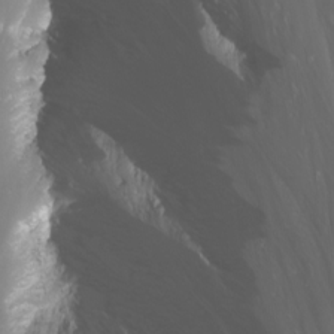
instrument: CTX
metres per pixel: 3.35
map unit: Nhu
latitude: -11.8045
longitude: -62.7058
